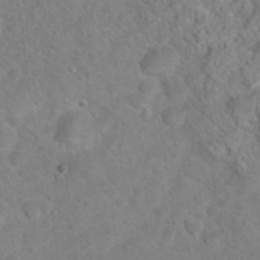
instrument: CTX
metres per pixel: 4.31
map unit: Hto
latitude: 18.6112
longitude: -38.4979
